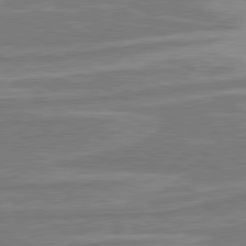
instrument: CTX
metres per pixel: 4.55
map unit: lApd
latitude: 80.7813
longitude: -174.8191
